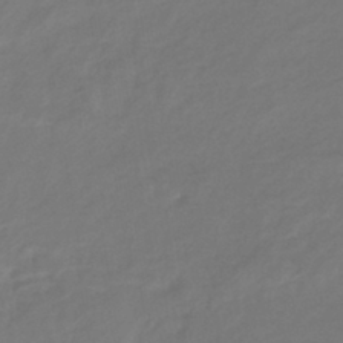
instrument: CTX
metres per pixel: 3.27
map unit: lHb
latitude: -42.2361
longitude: 81.0676
